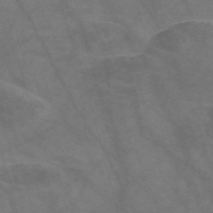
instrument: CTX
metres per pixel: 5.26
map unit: Nve
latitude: -58.2550
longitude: 63.8233
